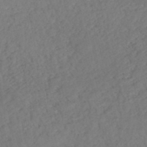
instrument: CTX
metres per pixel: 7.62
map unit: HNhu
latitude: -48.3118
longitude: 98.0094
